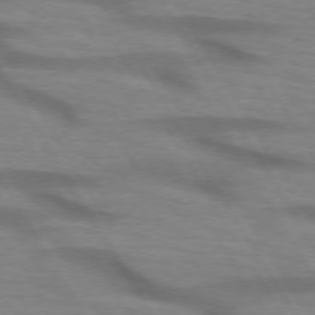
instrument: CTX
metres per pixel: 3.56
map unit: lApd
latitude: 72.8569
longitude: -58.1956
